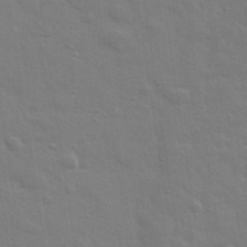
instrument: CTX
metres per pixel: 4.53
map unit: eHh
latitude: 34.8191
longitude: -81.0080
